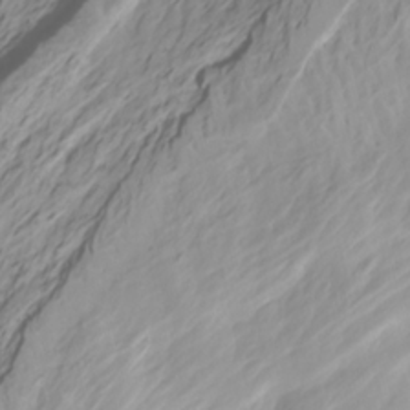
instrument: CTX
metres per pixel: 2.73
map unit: Htu
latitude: -4.8219
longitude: 137.9367
